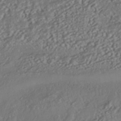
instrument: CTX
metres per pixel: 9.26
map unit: HNhu
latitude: -39.7667
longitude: 107.9556
